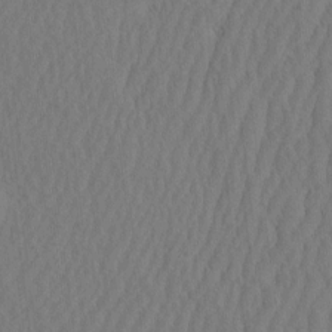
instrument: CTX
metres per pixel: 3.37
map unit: eHh
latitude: -2.7085
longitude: 16.5385
